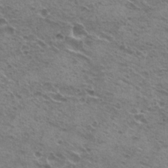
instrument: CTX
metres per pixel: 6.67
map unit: Hto
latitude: 21.7639
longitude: -31.6883
